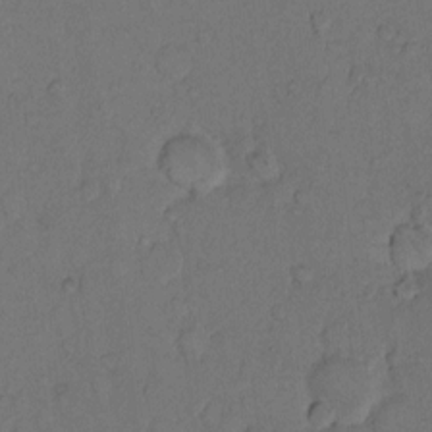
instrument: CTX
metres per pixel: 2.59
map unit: Hto
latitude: 9.6883
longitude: -58.8380
